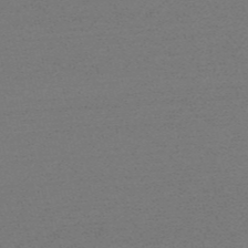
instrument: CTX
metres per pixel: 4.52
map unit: HNb
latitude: -53.3131
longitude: -43.1025
